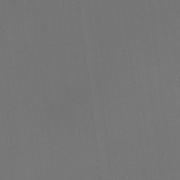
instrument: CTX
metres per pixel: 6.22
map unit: Hto
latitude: -10.9920
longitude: -38.0444
